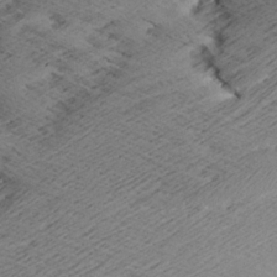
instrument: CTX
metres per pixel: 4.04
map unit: Aa
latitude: 7.5182
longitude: -140.5167
